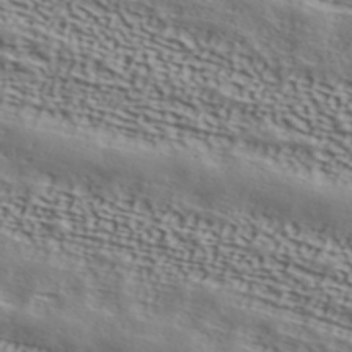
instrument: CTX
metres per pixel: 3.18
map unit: ANa
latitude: 41.9717
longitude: 50.6707
